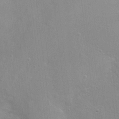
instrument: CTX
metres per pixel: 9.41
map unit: Nhu
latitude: 1.3859
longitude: -16.7813
